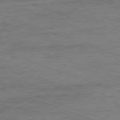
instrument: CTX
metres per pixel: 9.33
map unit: Ap
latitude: -81.6911
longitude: -73.8395
